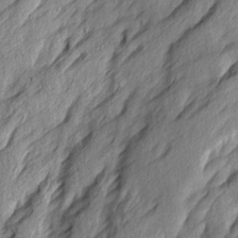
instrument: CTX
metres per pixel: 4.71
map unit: Ave
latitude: 15.3104
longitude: -137.2348
